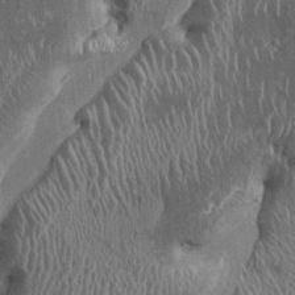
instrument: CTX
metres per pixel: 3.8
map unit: Ht
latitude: -1.0298
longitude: -13.9150
